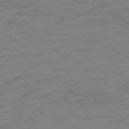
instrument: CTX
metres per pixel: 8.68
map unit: Ap
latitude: -75.0298
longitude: -72.9514
